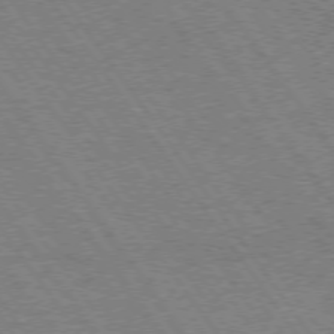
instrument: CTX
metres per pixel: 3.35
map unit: Hpe
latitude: 73.2726
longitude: -140.7057
